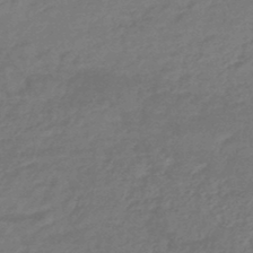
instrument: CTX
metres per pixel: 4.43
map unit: HNhu
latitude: -46.1983
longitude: 93.7289
